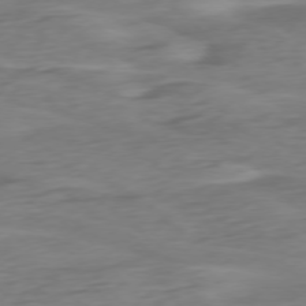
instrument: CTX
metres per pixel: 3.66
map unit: Ap
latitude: -76.7274
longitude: -78.4979
